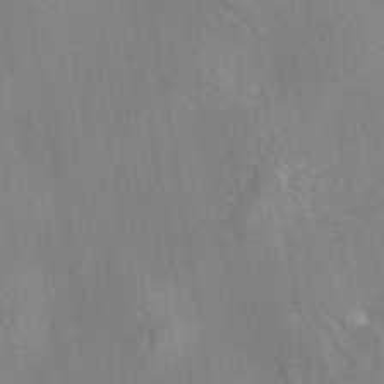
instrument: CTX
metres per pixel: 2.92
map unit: eAb
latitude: 45.2159
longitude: 109.4832
